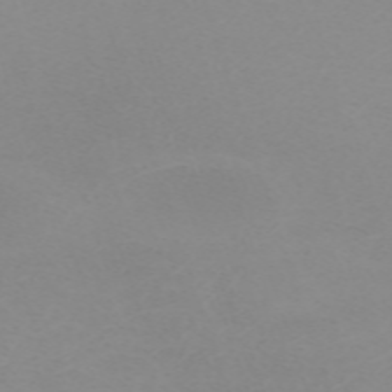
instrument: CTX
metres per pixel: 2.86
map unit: eHh
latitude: -63.3320
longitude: 48.9164
